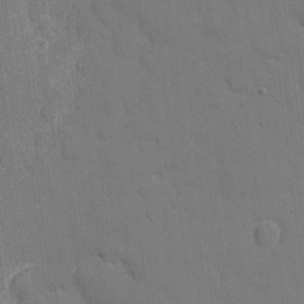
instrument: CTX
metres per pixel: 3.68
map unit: eHh
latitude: 7.5371
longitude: -67.7827
